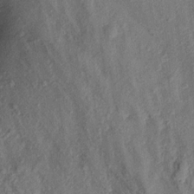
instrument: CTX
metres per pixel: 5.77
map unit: Aa
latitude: 17.0081
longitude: -146.5735
